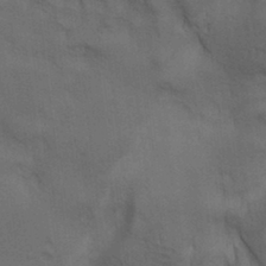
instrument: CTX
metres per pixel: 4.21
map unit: lAa
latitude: 11.7828
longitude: -108.6112
